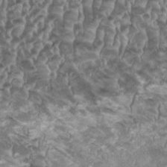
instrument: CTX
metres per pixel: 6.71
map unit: HNhu
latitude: -1.2943
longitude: -0.1577
